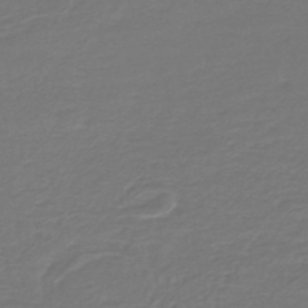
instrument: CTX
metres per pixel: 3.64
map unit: HNb
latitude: -47.5588
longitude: 52.9919
